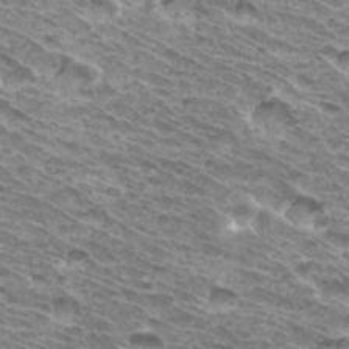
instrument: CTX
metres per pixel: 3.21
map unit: Hto
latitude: 33.3482
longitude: -40.4034
